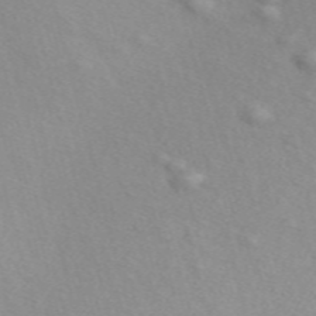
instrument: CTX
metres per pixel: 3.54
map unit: ANa
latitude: 51.8772
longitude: -71.3293
